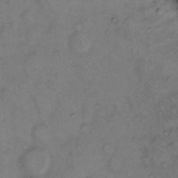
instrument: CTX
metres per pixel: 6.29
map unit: eHh
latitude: 9.4804
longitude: -62.7436
